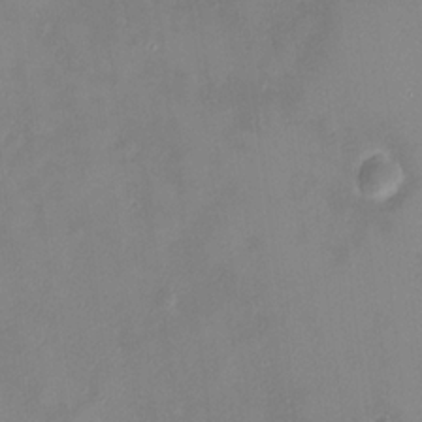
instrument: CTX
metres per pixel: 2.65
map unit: HNhu
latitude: 11.6316
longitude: 8.9164
